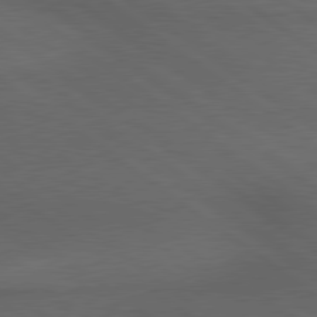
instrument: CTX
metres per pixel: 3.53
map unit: lApd
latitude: 79.6505
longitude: -176.9136
